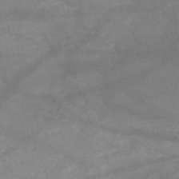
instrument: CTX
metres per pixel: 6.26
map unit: HNb
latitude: -49.0487
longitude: -38.6301
